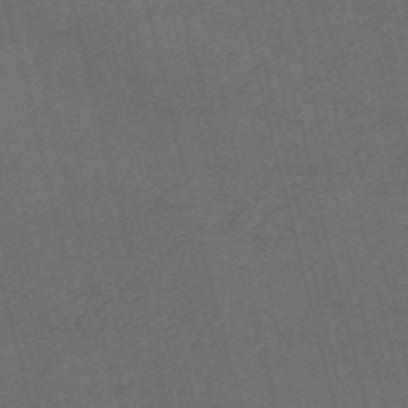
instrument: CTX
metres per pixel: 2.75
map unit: HNb
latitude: -54.4818
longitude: -37.3293
